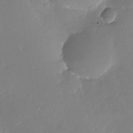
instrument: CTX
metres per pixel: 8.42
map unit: Nhu
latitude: -26.7463
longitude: -73.4616
